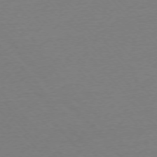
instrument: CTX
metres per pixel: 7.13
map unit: Ap
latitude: -76.1228
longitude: -92.7813
